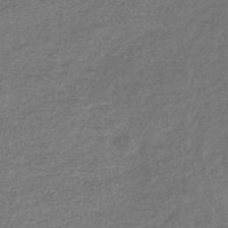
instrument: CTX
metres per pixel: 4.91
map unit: eHb
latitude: -36.5195
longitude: 80.6519
